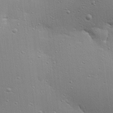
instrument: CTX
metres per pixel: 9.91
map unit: Ave
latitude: 17.8772
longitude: -141.5371
